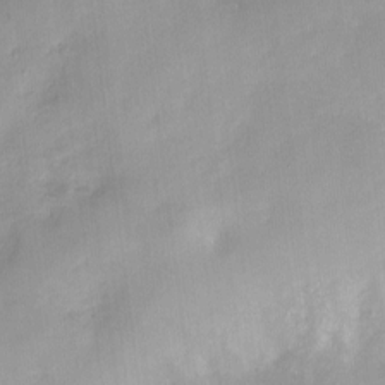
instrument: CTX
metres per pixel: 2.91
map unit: Nhu
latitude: -13.4266
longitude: -40.6112
